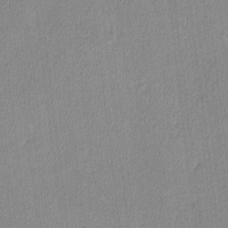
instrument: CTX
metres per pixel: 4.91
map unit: lHvf
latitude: -12.1984
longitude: -100.8380
